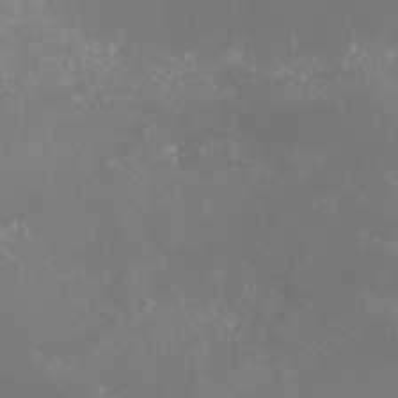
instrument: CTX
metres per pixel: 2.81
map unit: lHvf
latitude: -13.8989
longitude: -103.5560
